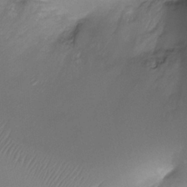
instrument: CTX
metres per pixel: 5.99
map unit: Ht
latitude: -17.8045
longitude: -44.6301
